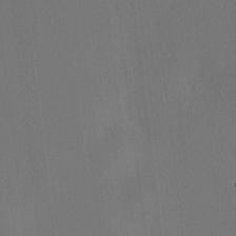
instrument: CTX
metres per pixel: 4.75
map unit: HNhu
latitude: 7.4615
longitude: 14.6330
